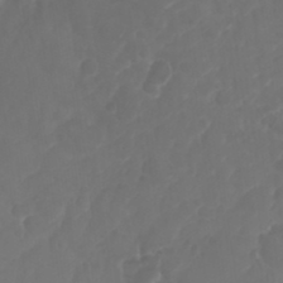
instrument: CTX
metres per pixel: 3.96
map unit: Nhu
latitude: 25.5749
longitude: -62.8569
